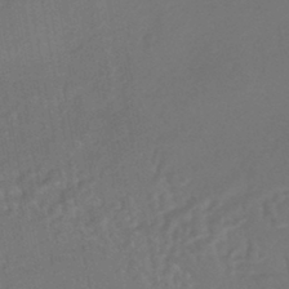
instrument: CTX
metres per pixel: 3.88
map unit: HNhu
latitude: -43.4643
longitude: 92.0661
